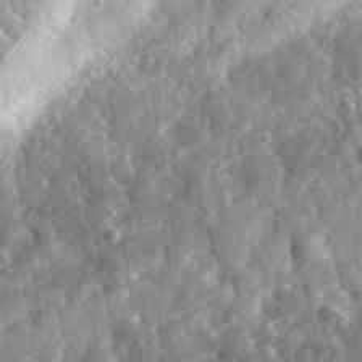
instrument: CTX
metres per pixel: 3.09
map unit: eHh
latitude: 34.8947
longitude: -79.7450
